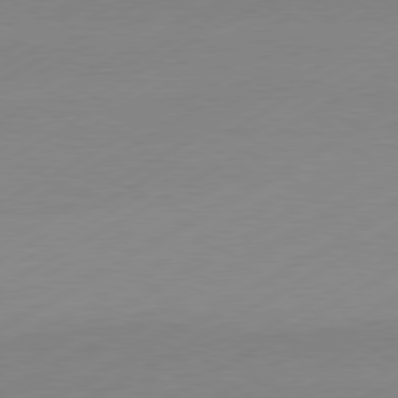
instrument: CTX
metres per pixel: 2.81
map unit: Hpe
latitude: -81.5021
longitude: 14.1228
